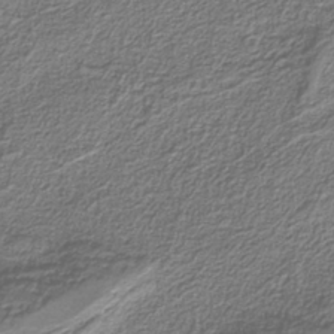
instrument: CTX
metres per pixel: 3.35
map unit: eAb
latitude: -38.0661
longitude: 52.9730
